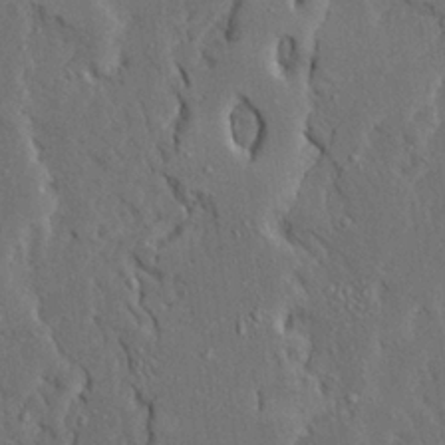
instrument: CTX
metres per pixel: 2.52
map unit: Ave
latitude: 23.5749
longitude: -130.9325
